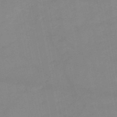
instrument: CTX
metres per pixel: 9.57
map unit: HNb
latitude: -50.2173
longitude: -40.5734
